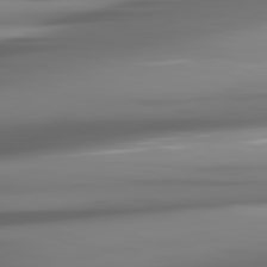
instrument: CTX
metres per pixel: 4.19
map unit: lApd
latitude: 81.5560
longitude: -142.9325
